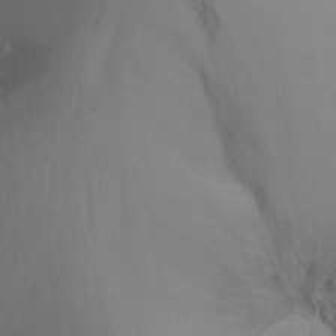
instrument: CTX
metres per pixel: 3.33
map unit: Nhu
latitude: -15.5399
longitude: -54.6490
